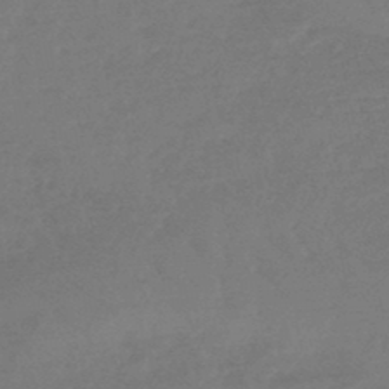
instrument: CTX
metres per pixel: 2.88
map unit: eHb
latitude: -46.3117
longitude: 84.6140
